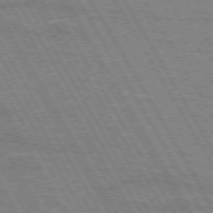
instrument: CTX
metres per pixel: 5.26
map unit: lApd
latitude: 72.8569
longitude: -55.4615
